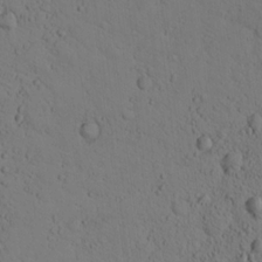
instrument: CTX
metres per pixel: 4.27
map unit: lHvf
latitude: 13.7828
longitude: 177.8989
